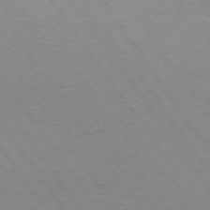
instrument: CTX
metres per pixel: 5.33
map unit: Hpe
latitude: 74.1389
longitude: -140.9891
